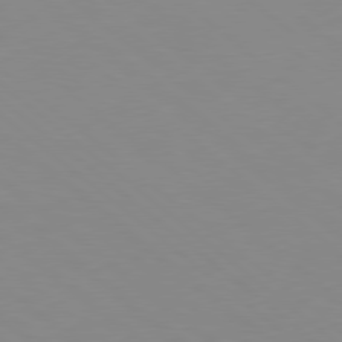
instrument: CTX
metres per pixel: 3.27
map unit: Hpe
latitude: 78.4034
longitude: -166.1766
